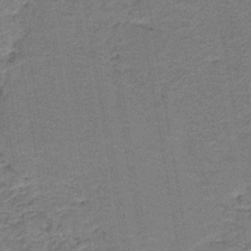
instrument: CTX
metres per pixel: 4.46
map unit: HNb
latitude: -39.6911
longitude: 51.0297
